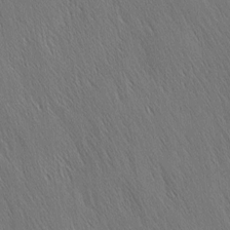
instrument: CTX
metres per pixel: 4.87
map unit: Nhu
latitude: -4.7652
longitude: -151.1970
